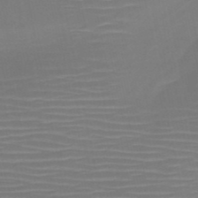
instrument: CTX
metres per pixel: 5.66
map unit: HNb
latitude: -51.1053
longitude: -46.9514
